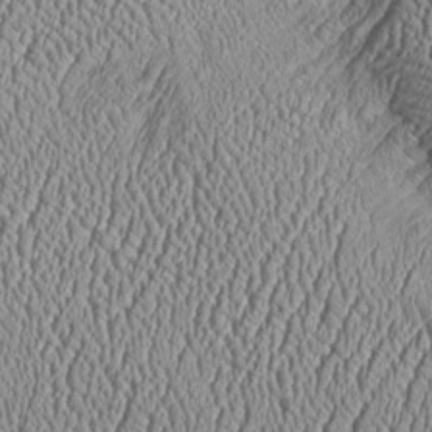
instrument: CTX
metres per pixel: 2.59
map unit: Htu
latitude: -6.7652
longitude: 157.2187
